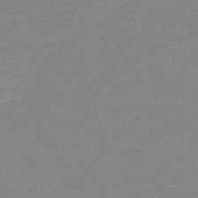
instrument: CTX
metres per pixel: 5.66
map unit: eHb
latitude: -48.1606
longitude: 88.1606
